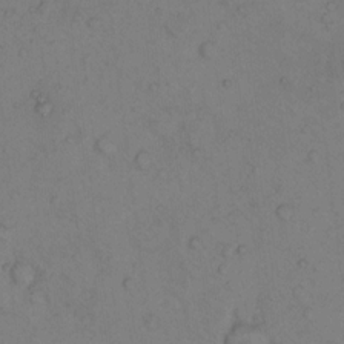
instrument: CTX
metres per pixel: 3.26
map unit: Hto
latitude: 7.7072
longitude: -60.0444
